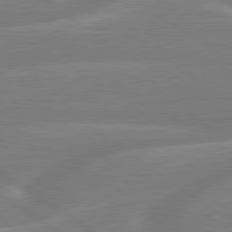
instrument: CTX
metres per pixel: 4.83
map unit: lApd
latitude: 79.7450
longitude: -142.0822
